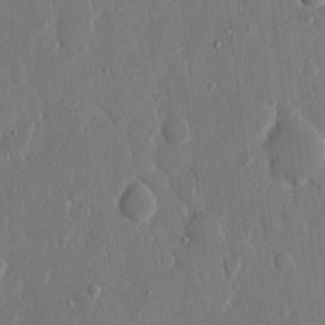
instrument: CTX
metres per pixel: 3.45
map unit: eHh
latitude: 13.4804
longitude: -70.1767
